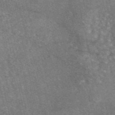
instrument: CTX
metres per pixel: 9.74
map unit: eAb
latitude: 46.9703
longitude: 119.0486
